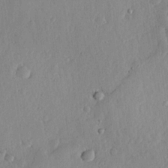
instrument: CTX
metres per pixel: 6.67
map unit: lHvf
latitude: 19.9150
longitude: -115.6315
